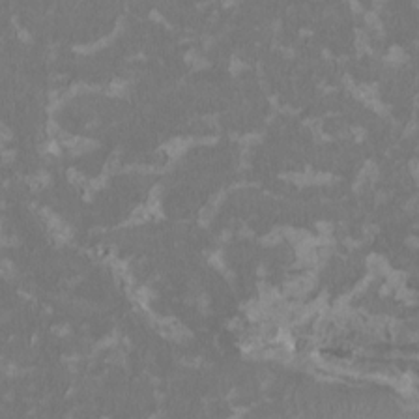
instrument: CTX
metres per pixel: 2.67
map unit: HNhu
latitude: 1.9150
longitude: -3.4048
